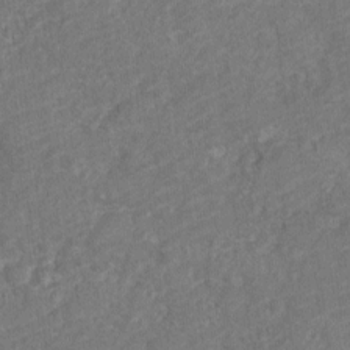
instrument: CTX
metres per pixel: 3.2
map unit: Nve
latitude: -18.2550
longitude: 108.9353
